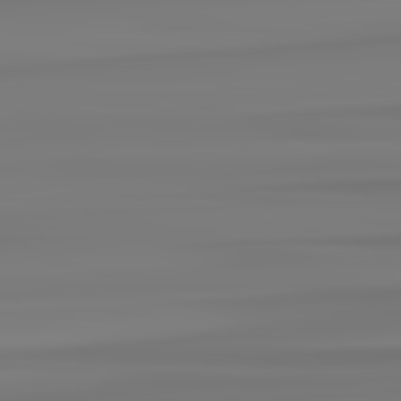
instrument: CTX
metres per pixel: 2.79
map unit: lApd
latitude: 82.9135
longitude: 170.1795
